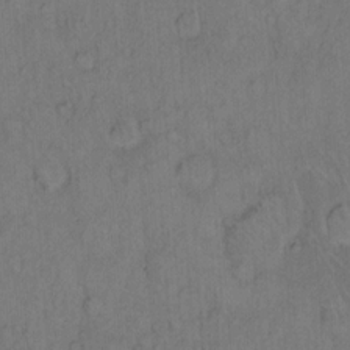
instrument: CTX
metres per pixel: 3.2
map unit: Hto
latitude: 13.0081
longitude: -57.0836
